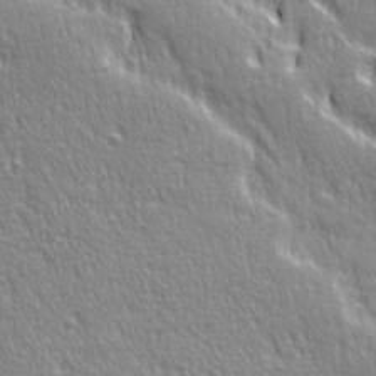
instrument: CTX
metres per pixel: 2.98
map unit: Ave
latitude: 21.5182
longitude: -135.7260
